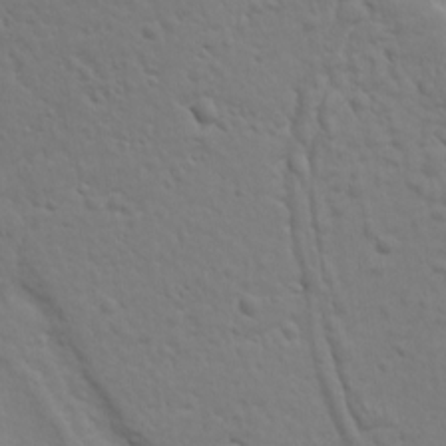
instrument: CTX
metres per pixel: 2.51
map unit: Ave
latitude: 18.4223
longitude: -133.1403
